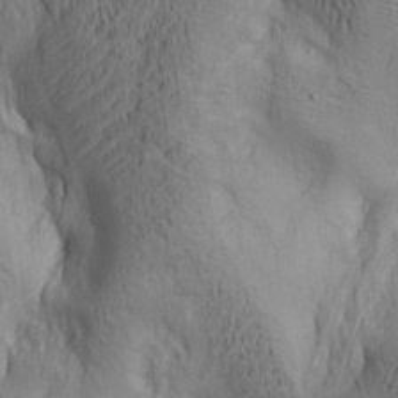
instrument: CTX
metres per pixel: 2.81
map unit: lAa
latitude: 5.4048
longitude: -114.0822
